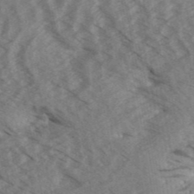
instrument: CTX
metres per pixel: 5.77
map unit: Aa
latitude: 32.2145
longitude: -138.8191
